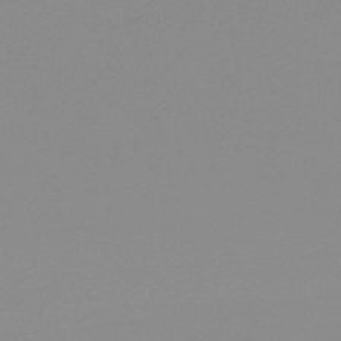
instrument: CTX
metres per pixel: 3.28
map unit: lHb
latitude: -48.1606
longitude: 64.6897
